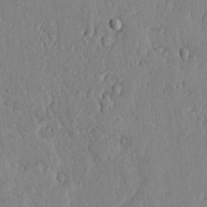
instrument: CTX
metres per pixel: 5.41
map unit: lHvf
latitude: 18.1955
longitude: -116.3089
